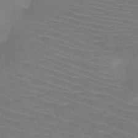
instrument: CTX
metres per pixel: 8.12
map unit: HNb
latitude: -47.1242
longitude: -44.7057
